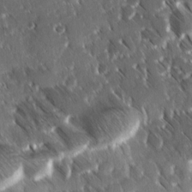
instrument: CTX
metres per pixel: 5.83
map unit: Ave
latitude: 9.0459
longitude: -104.3845
